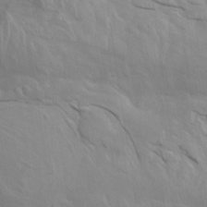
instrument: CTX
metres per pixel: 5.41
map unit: Nhu
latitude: -8.7274
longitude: -79.3104
